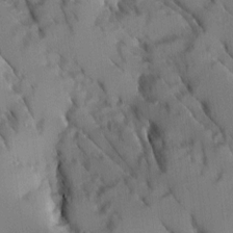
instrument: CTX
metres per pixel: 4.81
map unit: Ave
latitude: 8.8002
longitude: -103.5371
